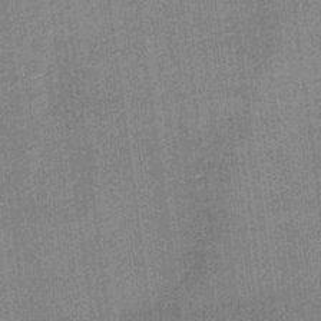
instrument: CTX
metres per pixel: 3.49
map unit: lHb
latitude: -40.2550
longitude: 69.8233
